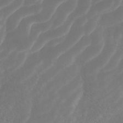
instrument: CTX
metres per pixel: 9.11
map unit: ANa
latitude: -41.5399
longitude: 105.0486
